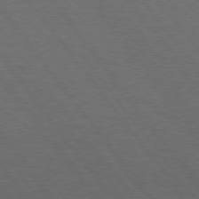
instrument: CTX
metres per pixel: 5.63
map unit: Hpe
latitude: 75.0647
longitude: -141.4237
